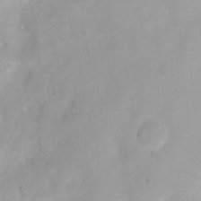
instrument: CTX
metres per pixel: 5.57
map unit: Ht
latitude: 3.8961
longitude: -22.2711
